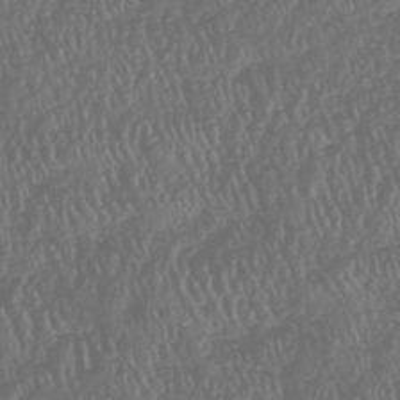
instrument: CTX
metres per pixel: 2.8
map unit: HNhu
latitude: -47.5210
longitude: 28.8786
